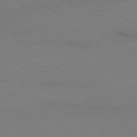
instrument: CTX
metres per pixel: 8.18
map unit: Ap
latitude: -79.5399
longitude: -83.1025
